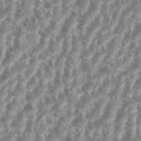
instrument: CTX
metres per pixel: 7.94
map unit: eHh
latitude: 35.4804
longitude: -136.0633
